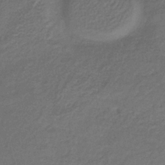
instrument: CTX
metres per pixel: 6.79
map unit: HNb
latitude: -37.8800
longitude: 50.5763
